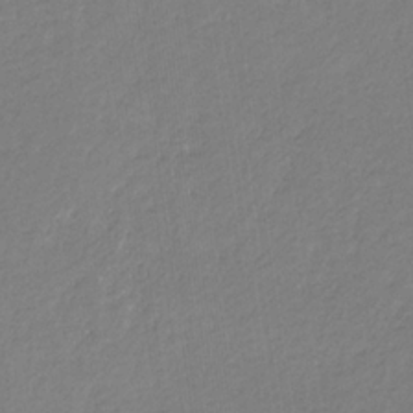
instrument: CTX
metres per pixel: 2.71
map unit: eHb
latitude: -30.7274
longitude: 67.1620
